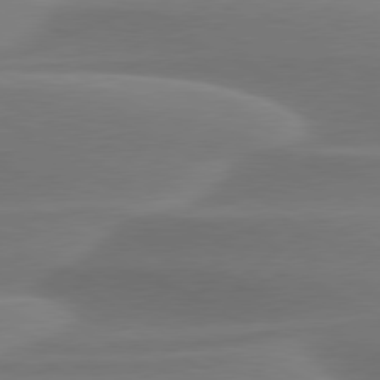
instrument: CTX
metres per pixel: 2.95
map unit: lApd
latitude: 79.2348
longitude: -115.0080
